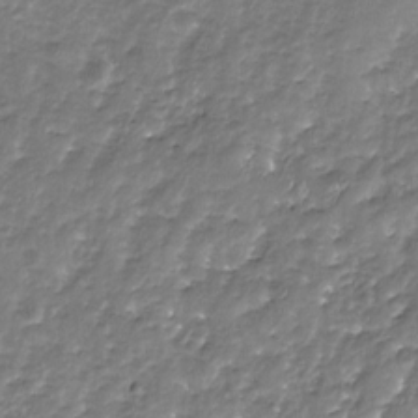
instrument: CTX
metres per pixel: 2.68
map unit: Nhu
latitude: -19.3699
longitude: -57.9339
